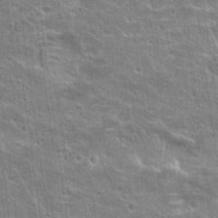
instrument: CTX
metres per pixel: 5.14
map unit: Hto
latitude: 21.2915
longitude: -42.8758
